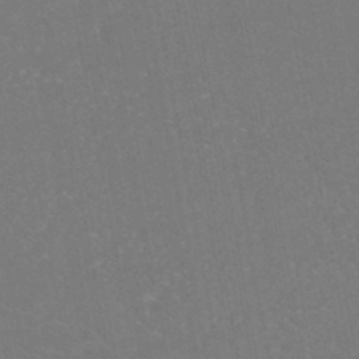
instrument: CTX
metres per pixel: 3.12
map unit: ANa
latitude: -45.2943
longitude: 104.4440
